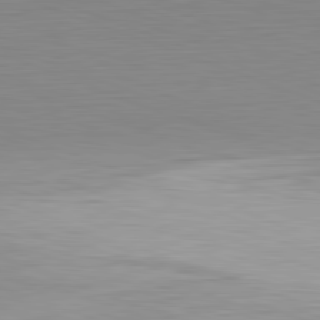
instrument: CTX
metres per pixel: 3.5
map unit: Hpe
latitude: -82.1984
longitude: 9.5777
